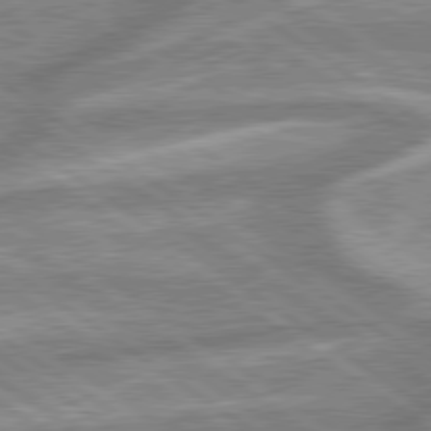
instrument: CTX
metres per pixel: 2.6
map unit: lApd
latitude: 79.4049
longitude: -169.6127
